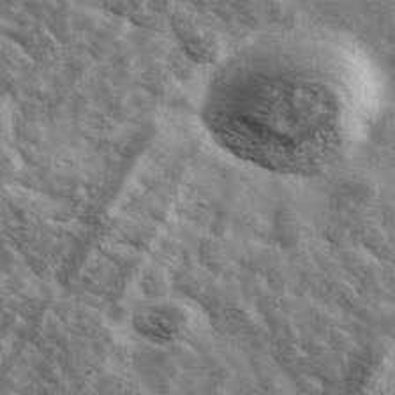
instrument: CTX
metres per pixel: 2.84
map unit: Ave
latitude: 39.1592
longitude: -107.9528
